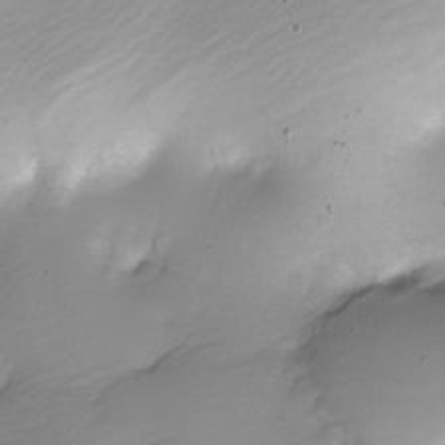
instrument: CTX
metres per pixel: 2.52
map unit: Nhe
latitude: -20.0283
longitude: 143.9556
